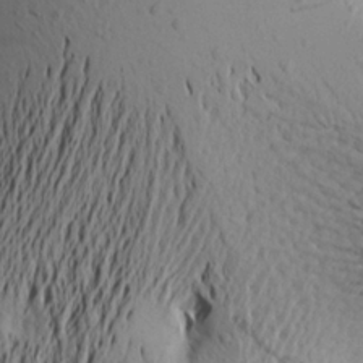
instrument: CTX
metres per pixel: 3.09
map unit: Aa
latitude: 19.8205
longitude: -148.5546
